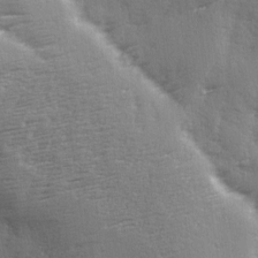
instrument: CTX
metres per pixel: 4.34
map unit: Ave
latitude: 2.1955
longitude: -111.3104
